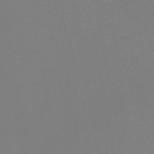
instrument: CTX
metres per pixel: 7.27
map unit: lHb
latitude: -46.2739
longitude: 72.3117
